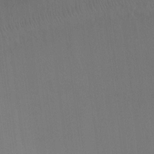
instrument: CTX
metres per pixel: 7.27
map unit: Ht
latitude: -8.8408
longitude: -38.7624
